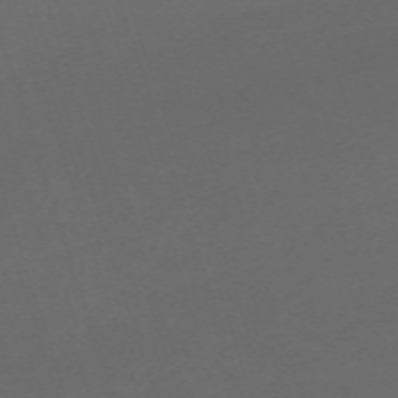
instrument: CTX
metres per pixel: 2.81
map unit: eHh
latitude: -63.8800
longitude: 53.2187
